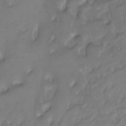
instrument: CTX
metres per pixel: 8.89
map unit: Hto
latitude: -8.5385
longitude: -40.5167
